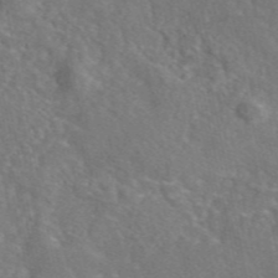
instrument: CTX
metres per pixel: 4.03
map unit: eAb
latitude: 46.8002
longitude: 110.3117
